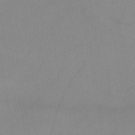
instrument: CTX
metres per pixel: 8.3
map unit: HNb
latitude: -44.7274
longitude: -43.1025
